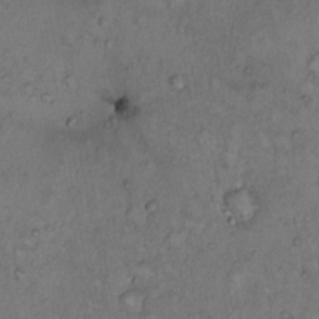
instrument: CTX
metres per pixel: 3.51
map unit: Hto
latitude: 10.1389
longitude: -58.2334
